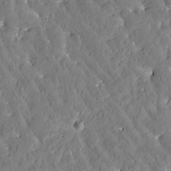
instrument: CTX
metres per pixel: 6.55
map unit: Htu
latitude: -2.7463
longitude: 174.8219
